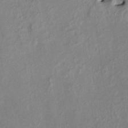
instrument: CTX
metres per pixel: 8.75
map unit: HNhu
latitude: 13.7639
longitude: 10.9353
